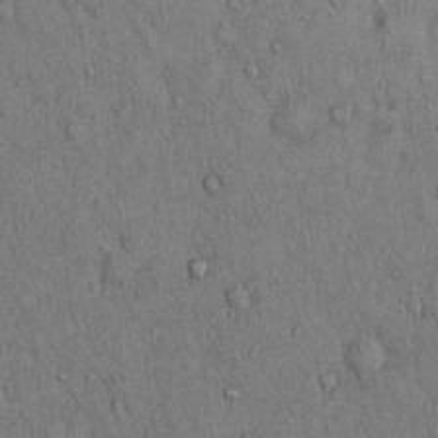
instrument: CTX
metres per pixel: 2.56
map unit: Hto
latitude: 12.4790
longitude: -59.9339
